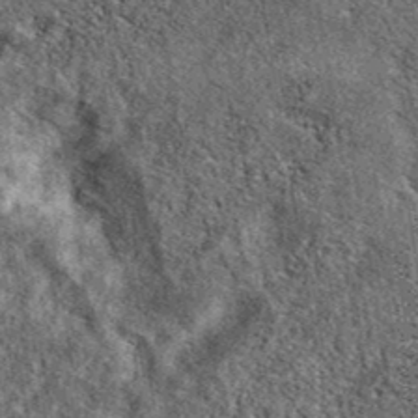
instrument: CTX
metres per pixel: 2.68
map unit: eAb
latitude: 39.5938
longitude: 107.0675
